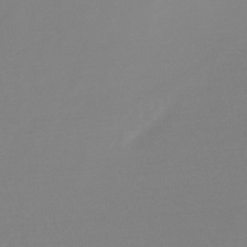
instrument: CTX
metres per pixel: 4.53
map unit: lHb
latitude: -48.5196
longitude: 66.8597
